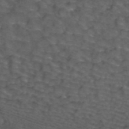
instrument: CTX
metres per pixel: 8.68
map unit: ANa
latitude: 44.0633
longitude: 25.0675
